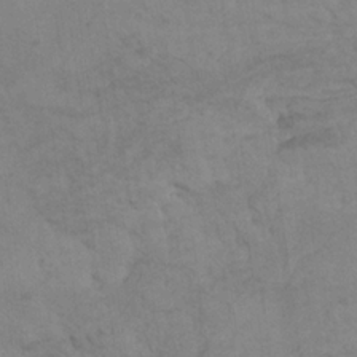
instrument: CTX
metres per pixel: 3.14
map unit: HNhu
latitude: -1.1243
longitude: 13.6722
